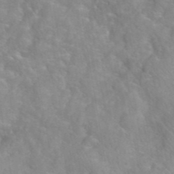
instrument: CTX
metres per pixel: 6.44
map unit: eHh
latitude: 40.5734
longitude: -57.4804
